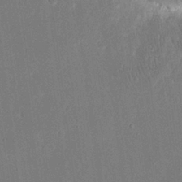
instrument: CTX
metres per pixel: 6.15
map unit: eHh
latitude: 19.3481
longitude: -69.0270
